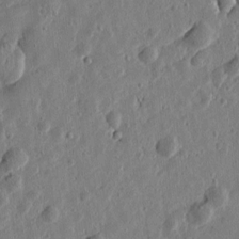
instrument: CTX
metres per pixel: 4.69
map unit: Htu
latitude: 0.0822
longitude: -177.9528
